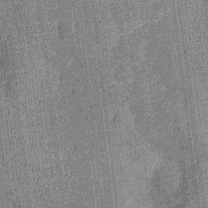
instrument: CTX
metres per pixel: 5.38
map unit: Nhu
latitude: -13.0864
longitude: -23.9906
